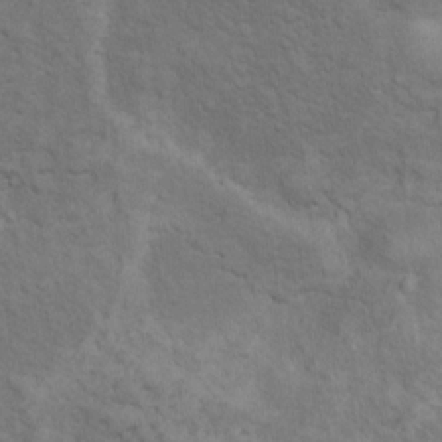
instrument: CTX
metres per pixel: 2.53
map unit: Ht
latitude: 14.1767
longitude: -39.8583
